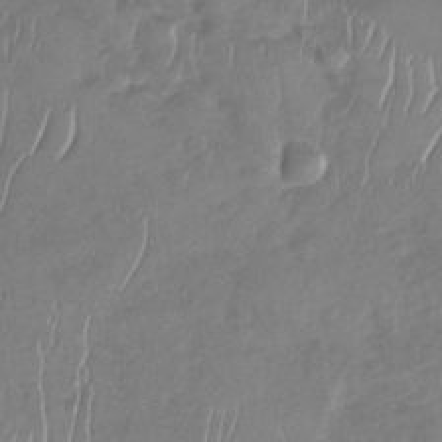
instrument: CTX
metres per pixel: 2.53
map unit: Nhu
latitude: -30.4629
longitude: -60.7435
